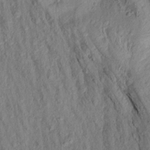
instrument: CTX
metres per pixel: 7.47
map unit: Aa
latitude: 16.9136
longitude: -146.6302
